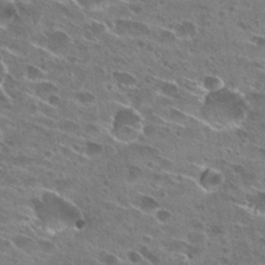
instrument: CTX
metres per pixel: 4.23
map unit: Hto
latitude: 27.9717
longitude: -44.1955
